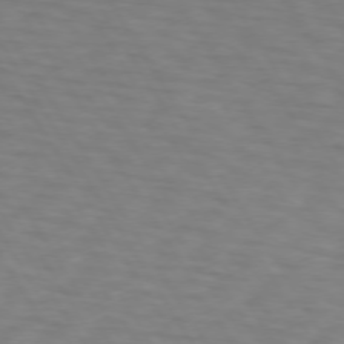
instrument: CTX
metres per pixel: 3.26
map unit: lApd
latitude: 72.9703
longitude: -75.1403
